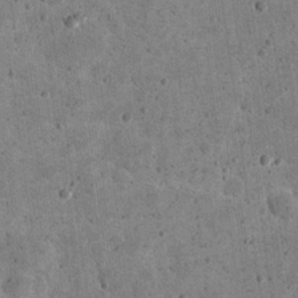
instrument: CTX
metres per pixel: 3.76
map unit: eHh
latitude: 20.6680
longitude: -63.3860
